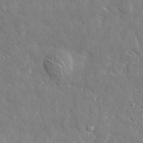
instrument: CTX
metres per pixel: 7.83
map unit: lHvf
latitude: 35.5371
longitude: -86.9702
